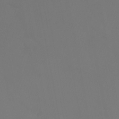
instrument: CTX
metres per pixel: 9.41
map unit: Nhu
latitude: 24.4034
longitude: -62.3845
